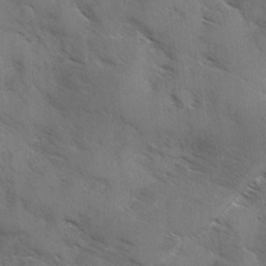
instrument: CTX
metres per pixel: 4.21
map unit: Ave
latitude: -0.0661
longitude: -111.7261
